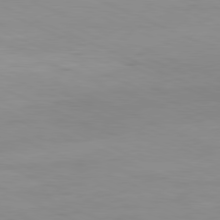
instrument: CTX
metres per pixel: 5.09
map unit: Ap
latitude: -81.3321
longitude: -92.7246
